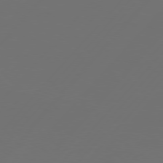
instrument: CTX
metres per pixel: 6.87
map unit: Hpe
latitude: 76.5923
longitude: -138.4790
